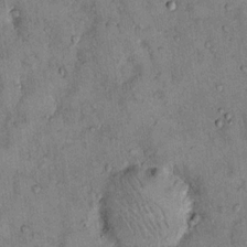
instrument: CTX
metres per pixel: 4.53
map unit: Hto
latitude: 13.4616
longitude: -59.0836
